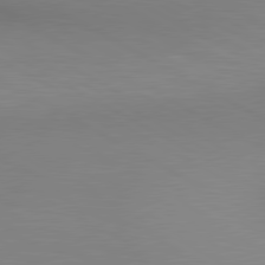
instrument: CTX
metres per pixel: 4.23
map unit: lApd
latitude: 80.3089
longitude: 132.5385
